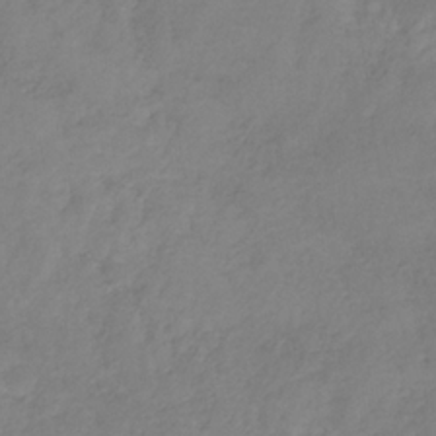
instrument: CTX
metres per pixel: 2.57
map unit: HNb
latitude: -31.5021
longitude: 61.6722
